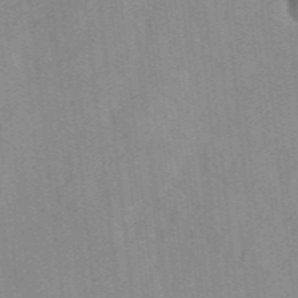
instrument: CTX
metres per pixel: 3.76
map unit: lHvf
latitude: 36.0444
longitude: -90.7624
